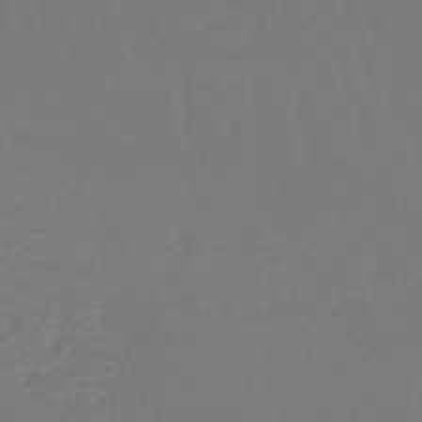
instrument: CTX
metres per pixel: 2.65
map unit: lHb
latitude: -45.5777
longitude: 69.2187
